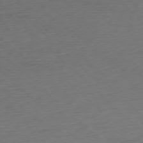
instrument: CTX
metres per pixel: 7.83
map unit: Ap
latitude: -77.9745
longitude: -71.5749
